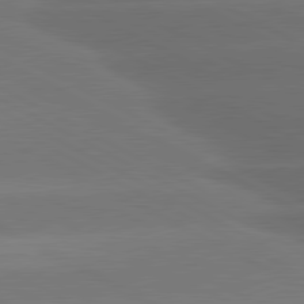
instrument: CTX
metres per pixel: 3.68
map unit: lApd
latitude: 80.9325
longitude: -147.2726
